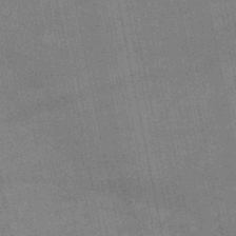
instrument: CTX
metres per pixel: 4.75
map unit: lHb
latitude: -49.1620
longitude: 74.0094
